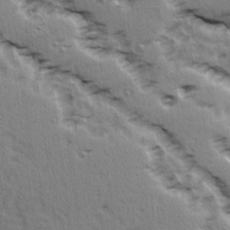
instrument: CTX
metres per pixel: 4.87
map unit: Ave
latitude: 15.2159
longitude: -104.7813
